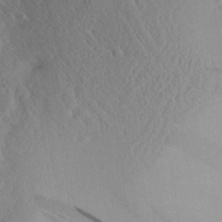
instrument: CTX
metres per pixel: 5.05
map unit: Aa
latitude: 29.0647
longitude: -135.4993
